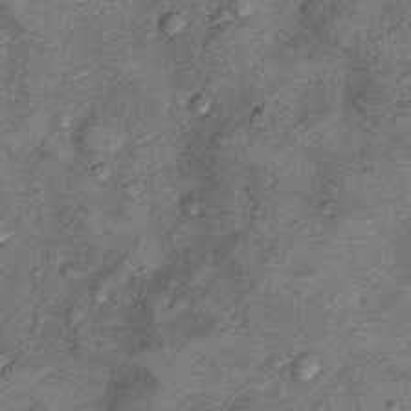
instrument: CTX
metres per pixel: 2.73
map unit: Nhu
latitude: 9.3860
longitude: -25.4048
